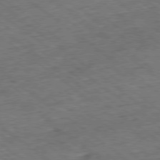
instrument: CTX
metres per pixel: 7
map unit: Ap
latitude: -79.1620
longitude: -52.8569
